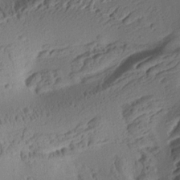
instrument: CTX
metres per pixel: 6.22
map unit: Aa
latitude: 13.1025
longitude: -140.0822
